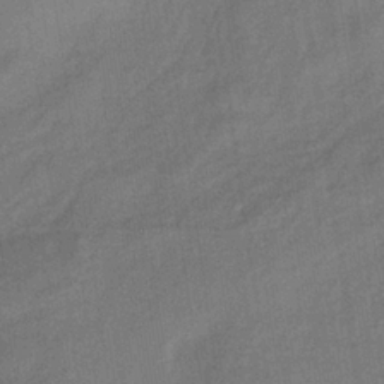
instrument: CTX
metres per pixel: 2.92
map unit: lHb
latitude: -34.1039
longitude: 65.5399
